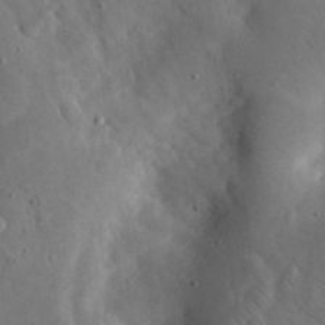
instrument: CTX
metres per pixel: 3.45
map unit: eHh
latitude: 24.8946
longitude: -67.5371
